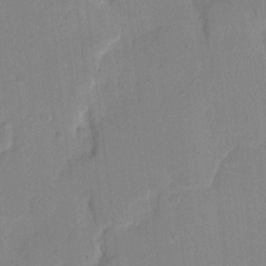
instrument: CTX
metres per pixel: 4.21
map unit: eHh
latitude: 7.4615
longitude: -66.9702
